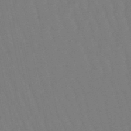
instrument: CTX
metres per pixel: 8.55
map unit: lHb
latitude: -49.7856
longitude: 71.5210
